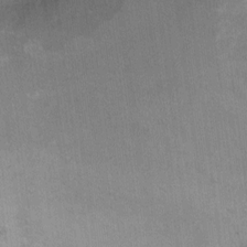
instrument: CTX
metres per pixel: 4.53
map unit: Ht
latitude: 5.9906
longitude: -36.5735
